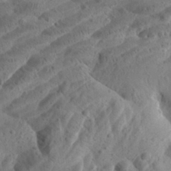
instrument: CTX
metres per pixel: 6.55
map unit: Aa
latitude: 25.0269
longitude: -144.1578
